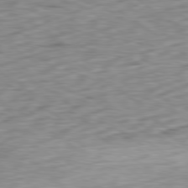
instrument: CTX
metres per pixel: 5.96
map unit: Ap
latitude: -80.3873
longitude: -70.0822
